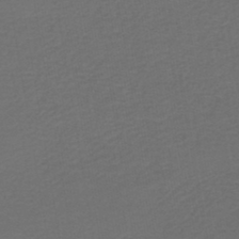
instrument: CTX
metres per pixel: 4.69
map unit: lHb
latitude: -43.9367
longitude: 52.9352
